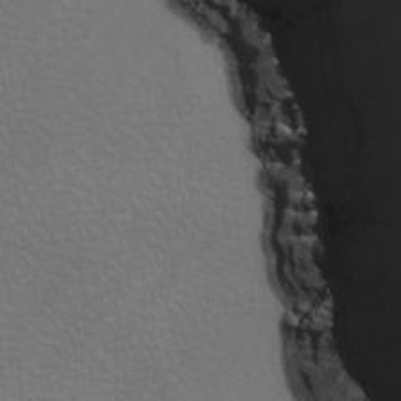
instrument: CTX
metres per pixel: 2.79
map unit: lAa
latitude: -10.7463
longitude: -125.5182
